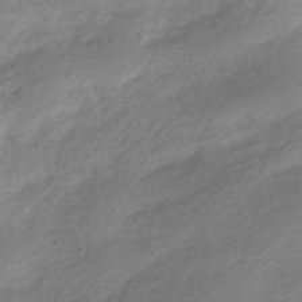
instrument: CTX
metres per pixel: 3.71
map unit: HNhu
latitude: -40.6518
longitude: 92.7652
